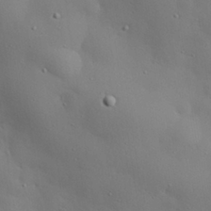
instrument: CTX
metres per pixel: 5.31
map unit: eHh
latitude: 28.3845
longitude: -82.4034
